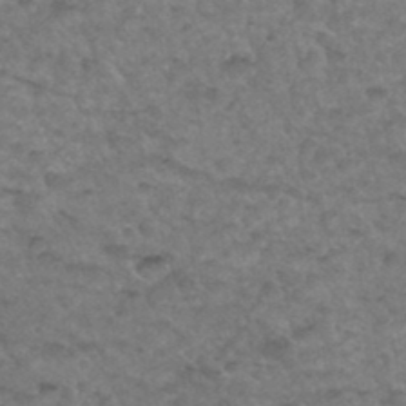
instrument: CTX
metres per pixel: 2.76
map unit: Hto
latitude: 35.4804
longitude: -49.9717
